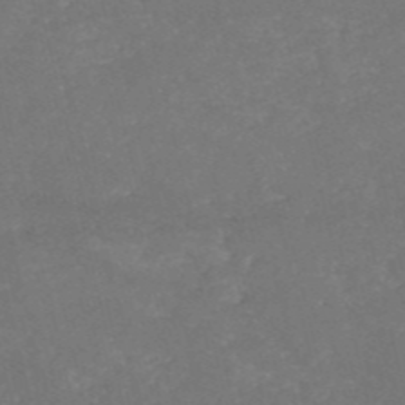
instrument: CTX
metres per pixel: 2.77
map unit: HNb
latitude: -54.2929
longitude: -36.2712
